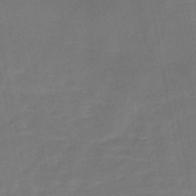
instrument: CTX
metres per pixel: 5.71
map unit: HNb
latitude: -48.7841
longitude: -39.3671
